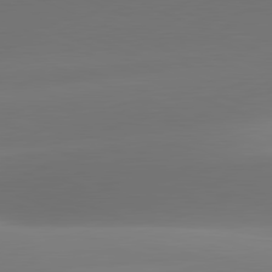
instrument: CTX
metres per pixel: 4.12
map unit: lApd
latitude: 81.5938
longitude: -161.7638
